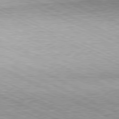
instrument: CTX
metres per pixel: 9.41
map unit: Hpe
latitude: -81.4266
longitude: 11.4643
